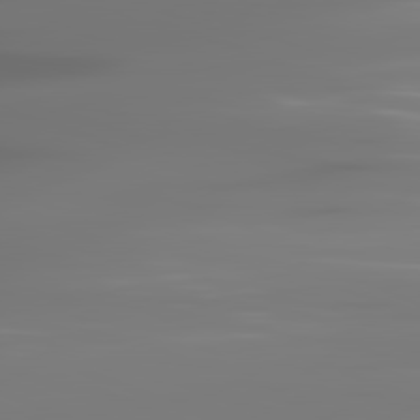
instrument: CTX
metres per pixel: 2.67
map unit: lApd
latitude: 81.7639
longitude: -145.1970
